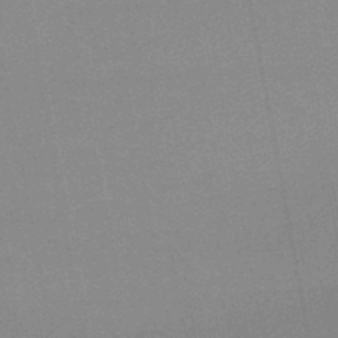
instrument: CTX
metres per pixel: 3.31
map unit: lHb
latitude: -48.6141
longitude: 71.3510
